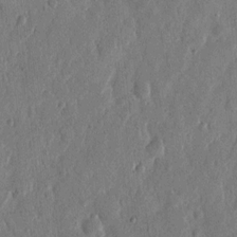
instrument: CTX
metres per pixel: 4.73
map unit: eHh
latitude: 12.6680
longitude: -68.3278
